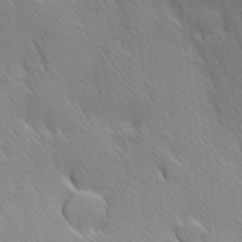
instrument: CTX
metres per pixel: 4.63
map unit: Hve
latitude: 12.0822
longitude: -90.2145
